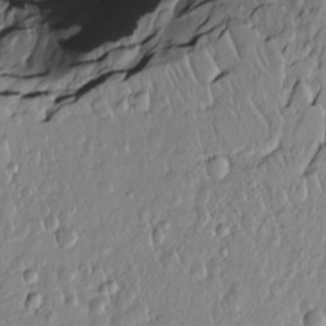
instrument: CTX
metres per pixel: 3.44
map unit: Htu
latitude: -5.7666
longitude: 157.5966
